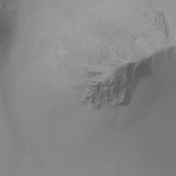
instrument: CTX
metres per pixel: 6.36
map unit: Ht
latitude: -16.1228
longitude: -49.5938
